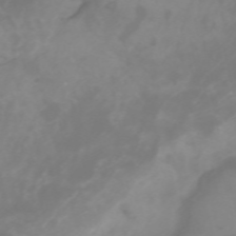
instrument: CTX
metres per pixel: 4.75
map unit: Htu
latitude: -4.7085
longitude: 137.3887
